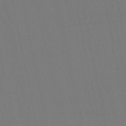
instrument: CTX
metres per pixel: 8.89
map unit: lHb
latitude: -50.3495
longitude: 70.5196
